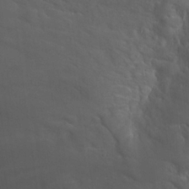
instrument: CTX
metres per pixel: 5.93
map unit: Hto
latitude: 23.1214
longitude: -40.4034
